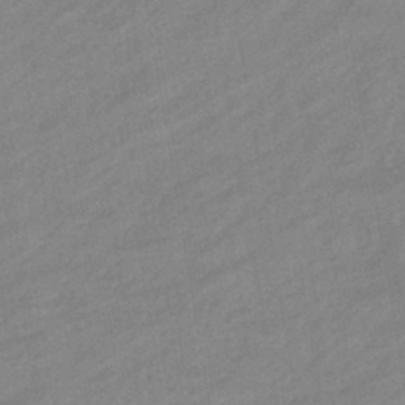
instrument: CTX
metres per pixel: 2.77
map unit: eHb
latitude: -40.7841
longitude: 83.7666
